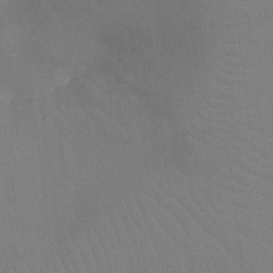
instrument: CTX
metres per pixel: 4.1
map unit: Ht
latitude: -8.1228
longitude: -32.9136
